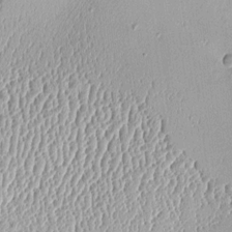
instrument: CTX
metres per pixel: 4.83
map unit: Aa
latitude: 10.0633
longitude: -128.6679
